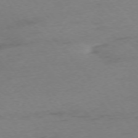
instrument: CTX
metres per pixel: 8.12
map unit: Ap
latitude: -75.4833
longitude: -72.1767
